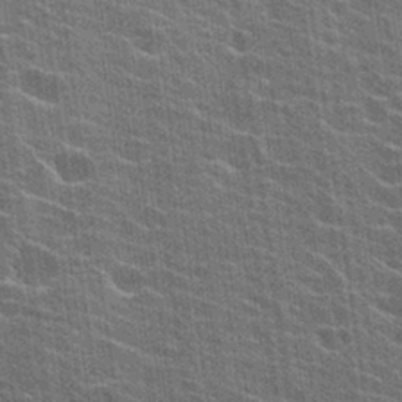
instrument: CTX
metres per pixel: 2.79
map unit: Hto
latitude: 24.1577
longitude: -43.2537
